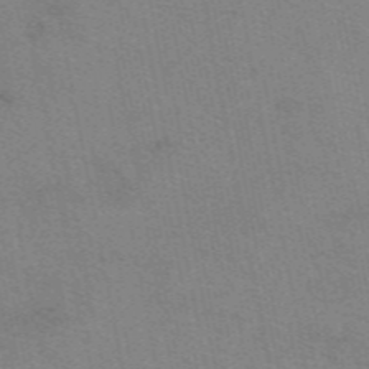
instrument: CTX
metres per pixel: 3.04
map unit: eAb
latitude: 50.2333
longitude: 104.8975
